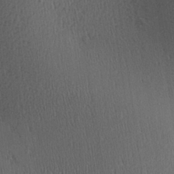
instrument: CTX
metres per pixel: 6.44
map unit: Aa
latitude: 27.8206
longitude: -138.0633
